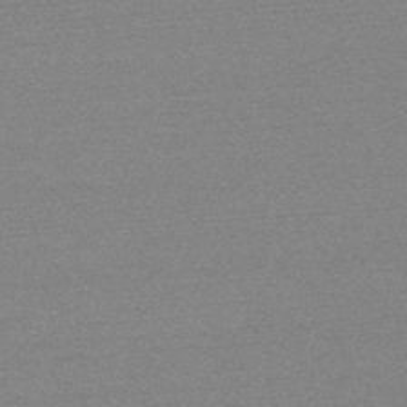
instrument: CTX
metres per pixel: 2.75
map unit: HNb
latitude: -52.0850
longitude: -43.2915
